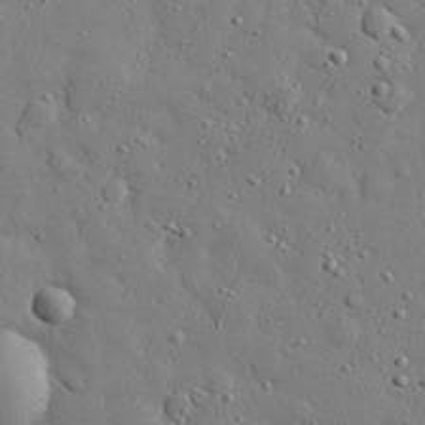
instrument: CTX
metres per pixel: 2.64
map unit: eHh
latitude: 27.7450
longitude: -78.1200
